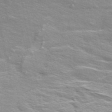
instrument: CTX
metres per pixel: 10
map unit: ANa
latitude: 48.6302
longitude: -74.9514
